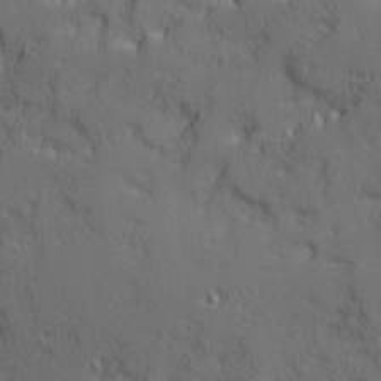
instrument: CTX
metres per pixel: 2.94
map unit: Ave
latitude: 11.8395
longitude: -101.6883
